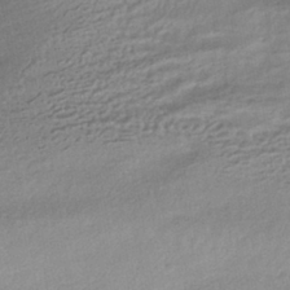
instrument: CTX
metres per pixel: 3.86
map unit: HNhu
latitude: -41.2943
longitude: 95.1620
